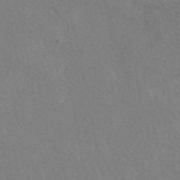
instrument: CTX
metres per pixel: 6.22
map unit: eAb
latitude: 50.7435
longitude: 109.2376
